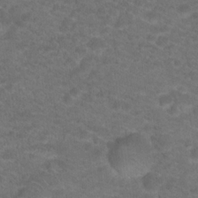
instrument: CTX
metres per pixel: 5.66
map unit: Hto
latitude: 19.3292
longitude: -39.0836
